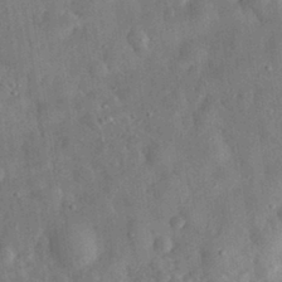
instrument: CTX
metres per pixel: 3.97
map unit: eHh
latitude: 31.4427
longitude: -75.5371
